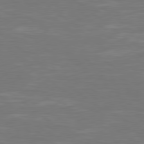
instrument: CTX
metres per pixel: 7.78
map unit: Hpe
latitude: 78.6113
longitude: -126.2334
